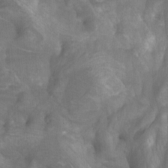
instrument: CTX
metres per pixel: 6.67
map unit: Htu
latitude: -7.5210
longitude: -48.9325
